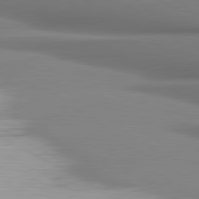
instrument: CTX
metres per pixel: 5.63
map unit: lApd
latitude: 80.7246
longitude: 178.5196
